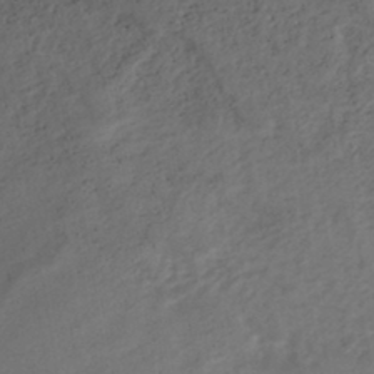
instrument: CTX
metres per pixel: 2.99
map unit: eHh
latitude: -42.6140
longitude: -33.7450
